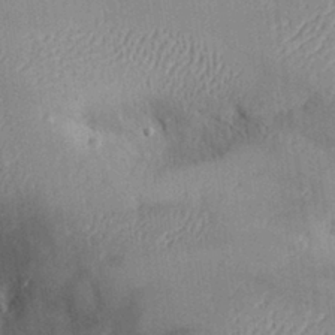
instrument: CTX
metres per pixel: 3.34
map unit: Aa
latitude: 29.5182
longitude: -131.5938
